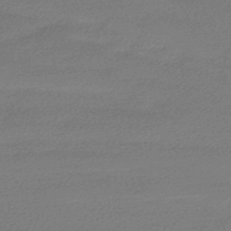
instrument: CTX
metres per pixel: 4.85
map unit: HNhu
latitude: -45.0298
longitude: 93.5399
